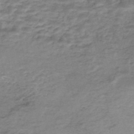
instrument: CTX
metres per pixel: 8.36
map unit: Nhe
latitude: -47.4265
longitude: -171.1025
